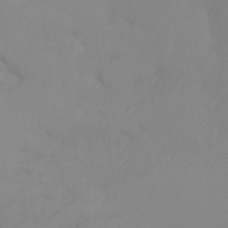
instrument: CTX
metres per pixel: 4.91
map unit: Ht
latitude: -13.7289
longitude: -50.2333
